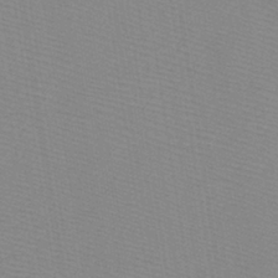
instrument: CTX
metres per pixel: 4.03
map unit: lHb
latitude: -40.9164
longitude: 52.9541
